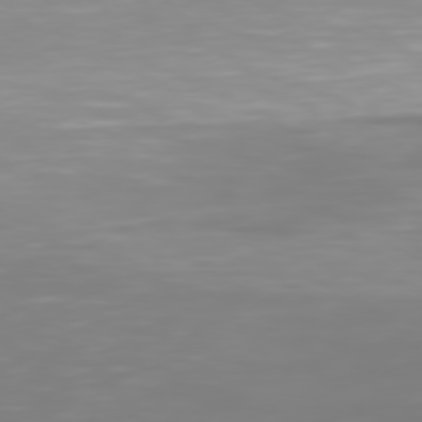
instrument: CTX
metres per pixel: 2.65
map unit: Hpe
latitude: 77.6882
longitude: -134.3089
